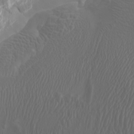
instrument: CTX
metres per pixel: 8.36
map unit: Htu
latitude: -4.9730
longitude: -90.1011
